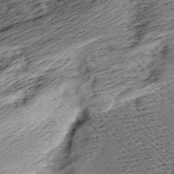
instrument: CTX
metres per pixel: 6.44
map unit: Aa
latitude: 8.0444
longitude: -140.4223
